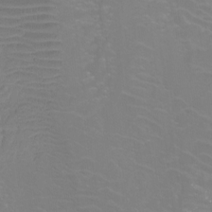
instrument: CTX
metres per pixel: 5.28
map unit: Htu
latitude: -12.6708
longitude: -71.2537
